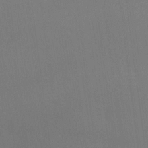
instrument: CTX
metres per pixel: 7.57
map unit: Htu
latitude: -14.4818
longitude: -48.7246
